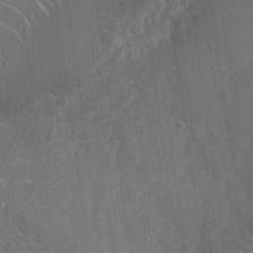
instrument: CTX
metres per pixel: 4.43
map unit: Nhu
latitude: -28.2173
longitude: -80.3467
